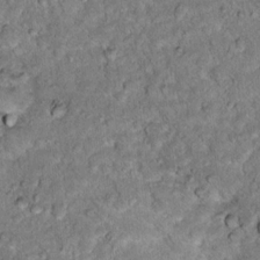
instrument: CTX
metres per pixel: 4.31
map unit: Hto
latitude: 16.4790
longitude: -35.7827
